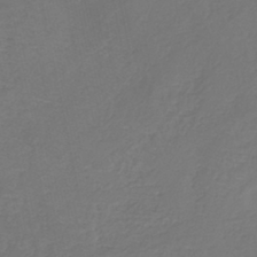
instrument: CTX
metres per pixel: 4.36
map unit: HNb
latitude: -35.4265
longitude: 51.4076
